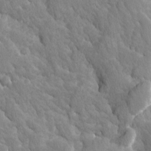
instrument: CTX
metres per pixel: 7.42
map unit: Ave
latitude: -11.4643
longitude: -118.8947
